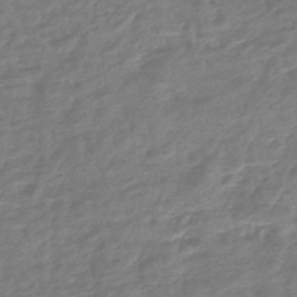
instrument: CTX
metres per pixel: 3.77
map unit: HNhu
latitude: -46.2550
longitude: 89.9745
